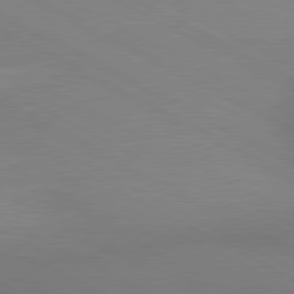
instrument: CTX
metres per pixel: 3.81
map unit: lApd
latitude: 80.5924
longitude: 134.6707
